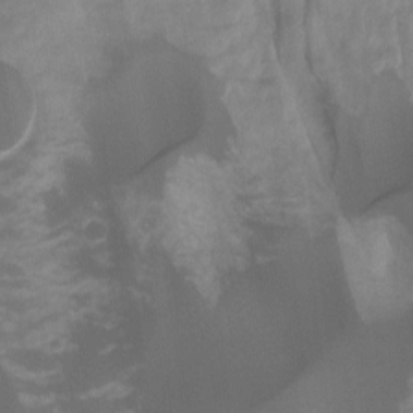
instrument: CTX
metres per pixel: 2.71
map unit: Hto
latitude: -7.6344
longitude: -51.9339
